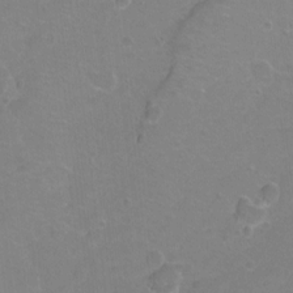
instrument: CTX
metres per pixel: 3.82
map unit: Hto
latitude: 2.4979
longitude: -33.1592
